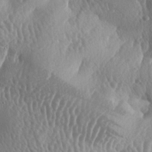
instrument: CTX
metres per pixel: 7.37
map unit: lAa
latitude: -6.9541
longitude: -128.5923
